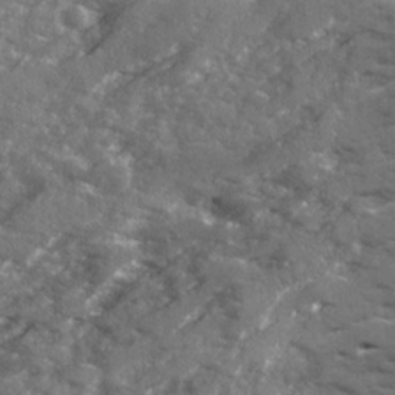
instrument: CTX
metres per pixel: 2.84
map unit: Ave
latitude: 18.4034
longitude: -130.0822
